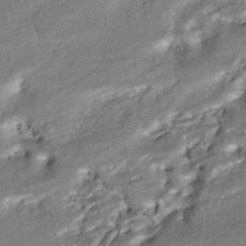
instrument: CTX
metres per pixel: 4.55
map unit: ANa
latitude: -42.8219
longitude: 107.5210
